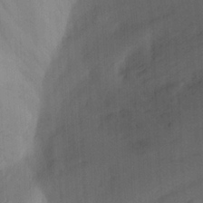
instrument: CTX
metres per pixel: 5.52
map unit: Ave
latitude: 23.1214
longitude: -136.5168
